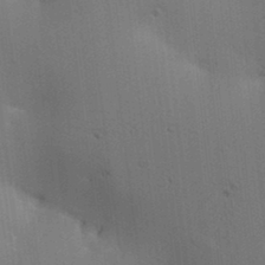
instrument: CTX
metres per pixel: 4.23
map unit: lAa
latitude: 12.5546
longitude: -108.1011
